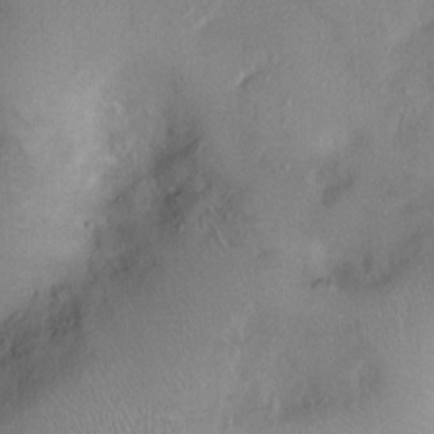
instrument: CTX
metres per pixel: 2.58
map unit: Ht
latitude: -2.5384
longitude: -15.2726
